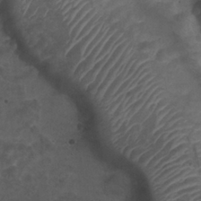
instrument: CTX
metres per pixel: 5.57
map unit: Nhu
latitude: 25.5749
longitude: -53.6505
